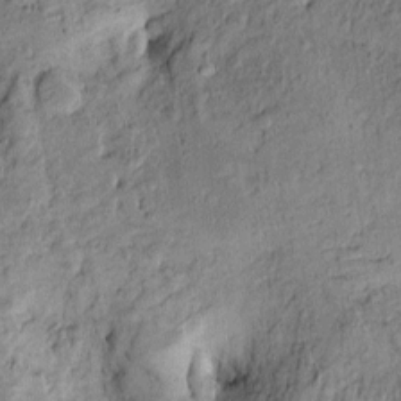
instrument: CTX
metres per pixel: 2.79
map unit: Htu
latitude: -9.5210
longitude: 177.4454
